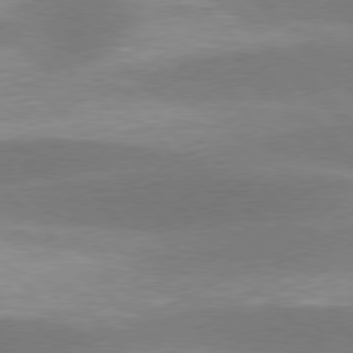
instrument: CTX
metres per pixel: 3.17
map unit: lApd
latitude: 77.4237
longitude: -49.8772
